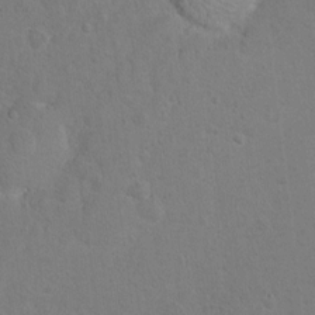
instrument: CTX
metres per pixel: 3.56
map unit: Hto
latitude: 10.6491
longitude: -35.7638
